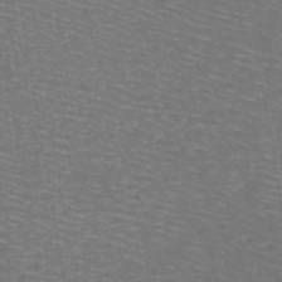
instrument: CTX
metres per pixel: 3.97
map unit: lHb
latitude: -42.2550
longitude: 53.0864
